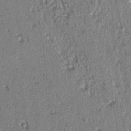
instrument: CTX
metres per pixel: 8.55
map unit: lAvf
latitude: 3.1403
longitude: -105.9528
